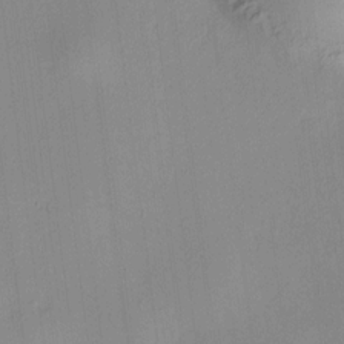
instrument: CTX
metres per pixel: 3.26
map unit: HNhu
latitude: 8.3845
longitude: 13.2754
